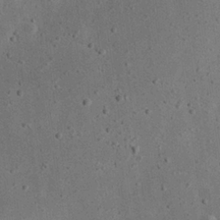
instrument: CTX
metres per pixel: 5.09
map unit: eHh
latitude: 24.1955
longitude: -68.4223
